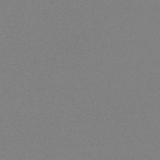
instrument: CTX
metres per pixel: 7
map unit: eHh
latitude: -62.6707
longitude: 52.0850
